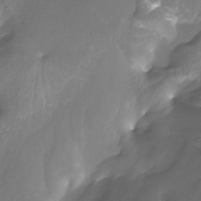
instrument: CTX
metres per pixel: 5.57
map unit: Htu
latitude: -13.4832
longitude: -45.0836
